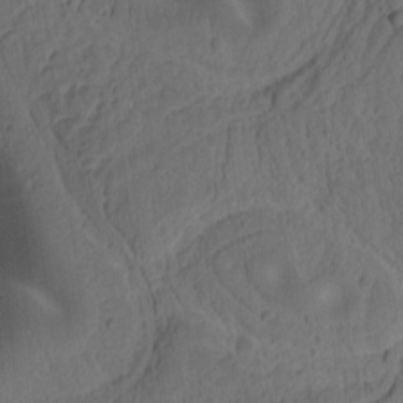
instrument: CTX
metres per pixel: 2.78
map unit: Ht
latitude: 10.4034
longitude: -74.7435
